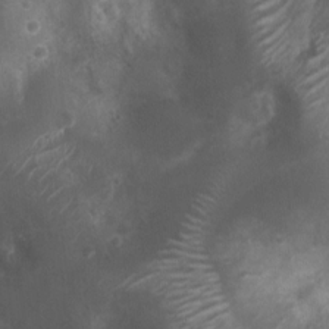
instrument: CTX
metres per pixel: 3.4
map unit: Nhu
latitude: 6.7624
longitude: -20.9136
